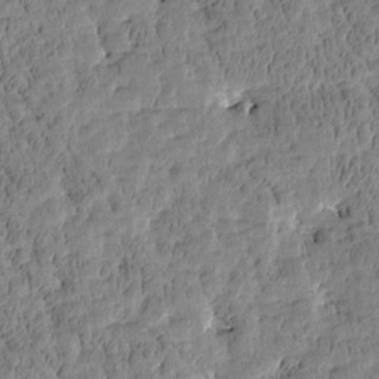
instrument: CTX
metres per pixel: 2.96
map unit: Htu
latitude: -3.6532
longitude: 175.6154
